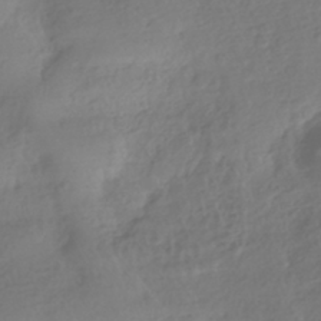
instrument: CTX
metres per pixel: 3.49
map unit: HNhu
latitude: -40.9353
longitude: 97.7667
